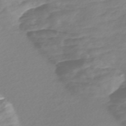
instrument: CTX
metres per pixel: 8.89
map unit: Nve
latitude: -57.8989
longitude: 57.3698
